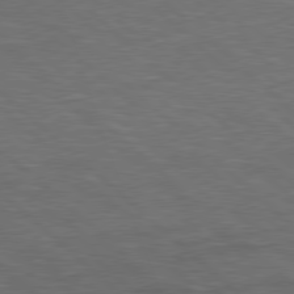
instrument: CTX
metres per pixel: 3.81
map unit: Hpe
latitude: 78.1200
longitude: -153.7261
